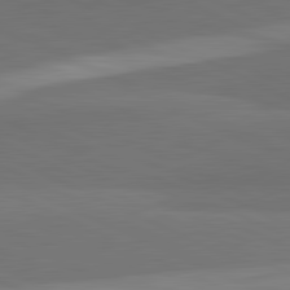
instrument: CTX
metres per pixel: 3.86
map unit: lApd
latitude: 82.1955
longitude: 158.3684
